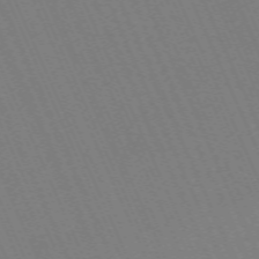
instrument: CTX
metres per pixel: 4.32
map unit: Nhu
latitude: -68.0094
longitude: 39.6155
